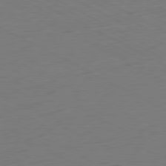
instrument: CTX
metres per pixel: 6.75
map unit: Ap
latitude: -80.8408
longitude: -61.7260
